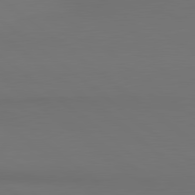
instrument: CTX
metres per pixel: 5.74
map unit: lApd
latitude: 80.8380
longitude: 154.3118
